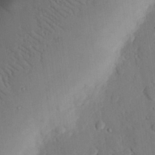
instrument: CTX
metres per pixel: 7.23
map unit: eHh
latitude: 26.9325
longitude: -80.2900
